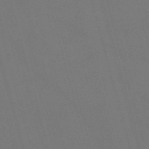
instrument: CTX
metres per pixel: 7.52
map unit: Nve
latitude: -58.9730
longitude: 62.2550
